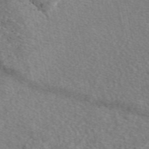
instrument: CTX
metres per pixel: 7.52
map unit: eAb
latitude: 50.0255
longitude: 112.4818
